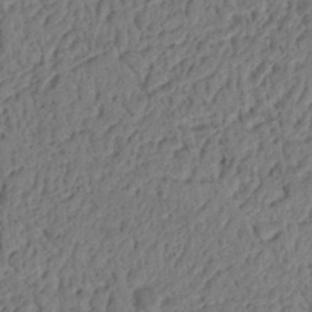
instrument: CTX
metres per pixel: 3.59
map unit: Ht
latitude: 13.0459
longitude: -74.5924
